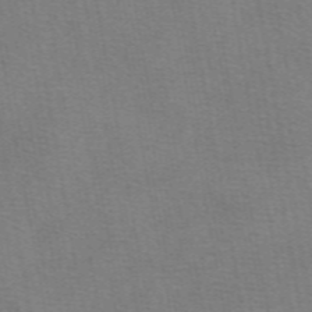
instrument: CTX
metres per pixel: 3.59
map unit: eAb
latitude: 50.1200
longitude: 105.2565
